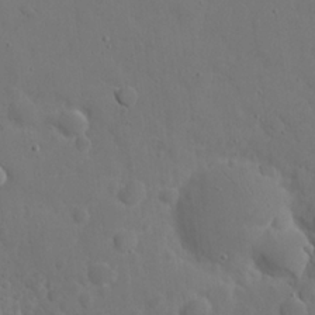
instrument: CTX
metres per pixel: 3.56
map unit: eHh
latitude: 21.8206
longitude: -62.9514
